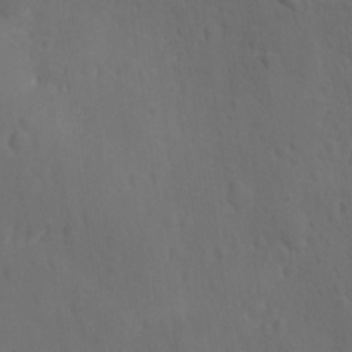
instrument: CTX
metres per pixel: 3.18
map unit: Ave
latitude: -10.0661
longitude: -121.1403
